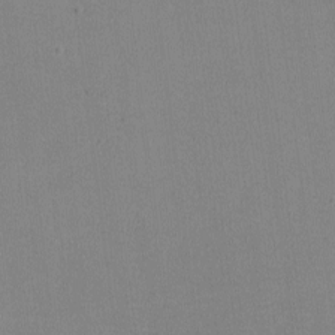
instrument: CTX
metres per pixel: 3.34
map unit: lHvf
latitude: -10.8786
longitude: -100.3656
